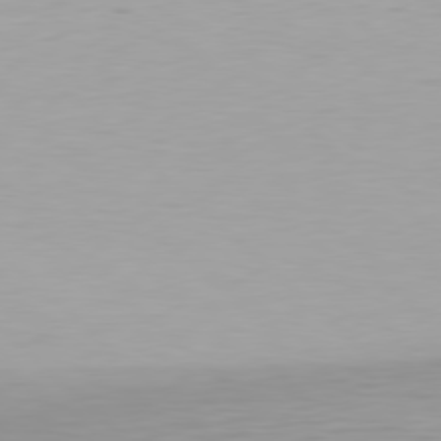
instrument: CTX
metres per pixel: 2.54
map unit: Hpe
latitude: 78.4601
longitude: -167.9906
